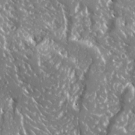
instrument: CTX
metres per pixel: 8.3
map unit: Ave
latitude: 16.4601
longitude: -130.2145
